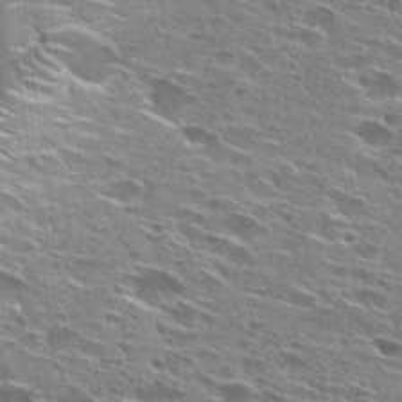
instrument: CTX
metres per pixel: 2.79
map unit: Hto
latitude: 28.2333
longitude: -46.0822
